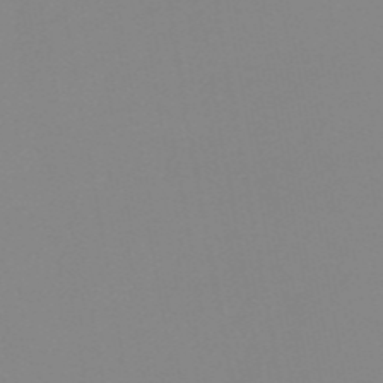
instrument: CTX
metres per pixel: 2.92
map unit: HNb
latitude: -54.4818
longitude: -49.4993
